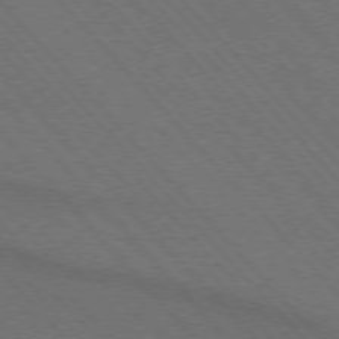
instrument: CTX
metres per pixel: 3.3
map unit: lApd
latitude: 75.2159
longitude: -81.7639
